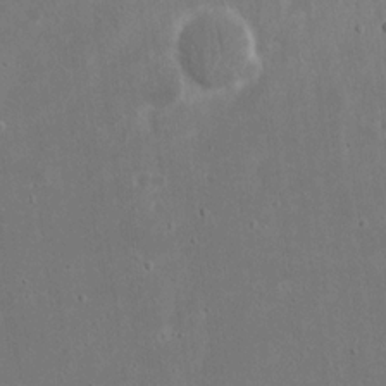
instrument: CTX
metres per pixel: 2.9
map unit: eHh
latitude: 17.8017
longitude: -72.1956
